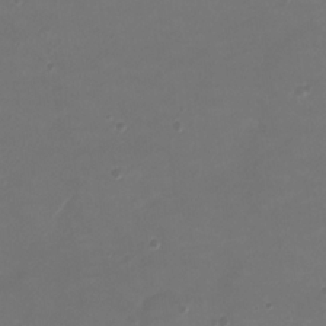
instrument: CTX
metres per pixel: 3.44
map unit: Ht
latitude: -2.5195
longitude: -19.6316
